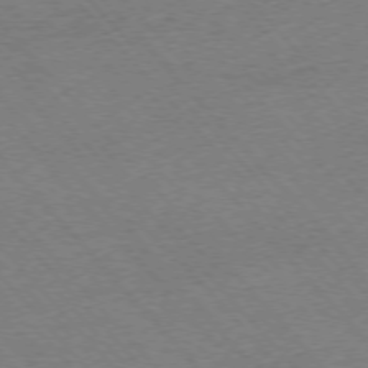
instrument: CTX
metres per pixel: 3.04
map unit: Ap
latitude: -76.1795
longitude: -93.9906
